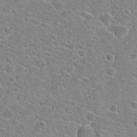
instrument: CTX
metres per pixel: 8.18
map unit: Hto
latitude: 22.3845
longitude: -44.6868
